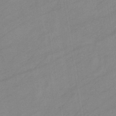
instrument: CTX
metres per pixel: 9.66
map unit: eHb
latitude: -37.9367
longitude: 78.3306
